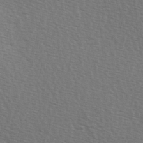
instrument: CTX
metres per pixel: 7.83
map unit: Hve
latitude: 2.3278
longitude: -123.3293
